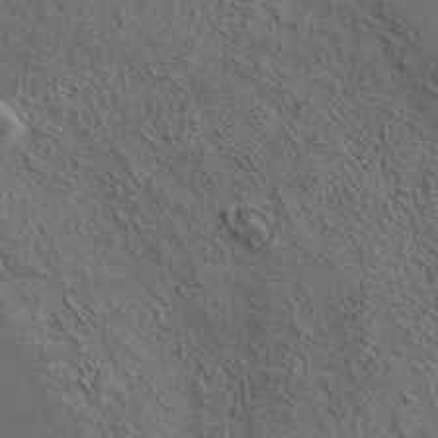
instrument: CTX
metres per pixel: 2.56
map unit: ANa
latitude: 37.5371
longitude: 17.1620
